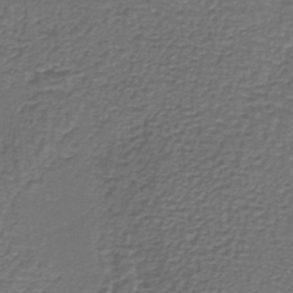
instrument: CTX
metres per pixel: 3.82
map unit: lHb
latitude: -39.8234
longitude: 60.8597
